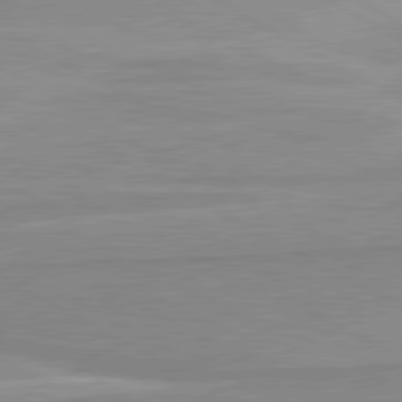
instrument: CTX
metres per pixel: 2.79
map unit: lApd
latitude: 80.3656
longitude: 170.8786
